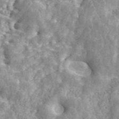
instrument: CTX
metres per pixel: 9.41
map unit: ANa
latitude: 45.1214
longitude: 23.8234
